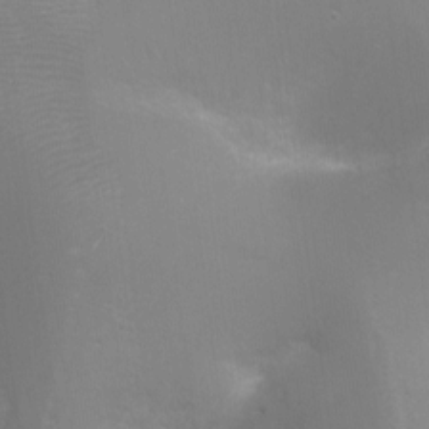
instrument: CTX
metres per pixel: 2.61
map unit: Ht
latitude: -15.8801
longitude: -40.6301
